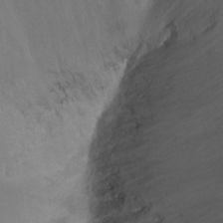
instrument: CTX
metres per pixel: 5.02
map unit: Ht
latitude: -7.6910
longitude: -35.8205
